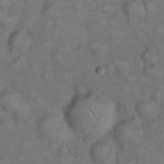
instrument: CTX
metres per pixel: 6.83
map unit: eHh
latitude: 22.7813
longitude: -60.4223
